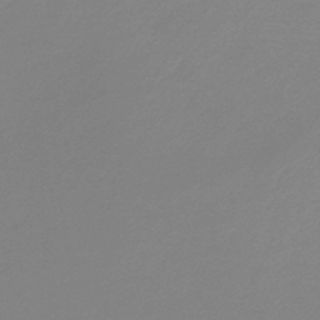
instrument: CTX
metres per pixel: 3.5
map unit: lHb
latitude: -44.0094
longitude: 61.0675
